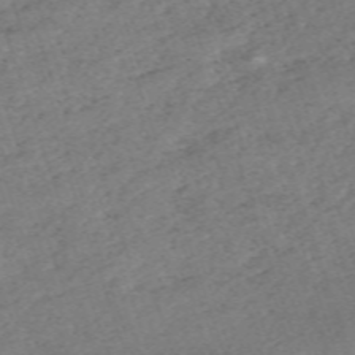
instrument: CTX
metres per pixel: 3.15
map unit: eHh
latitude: -62.7463
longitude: 53.8044
